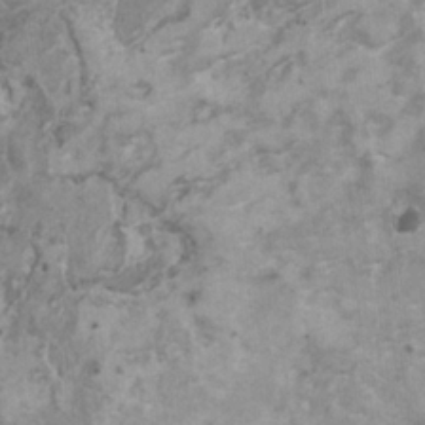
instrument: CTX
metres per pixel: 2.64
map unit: HNhu
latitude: 0.7435
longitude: 4.3306
